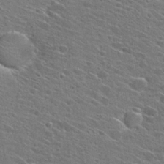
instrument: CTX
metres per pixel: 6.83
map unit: Hto
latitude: 27.9528
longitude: -45.3104
